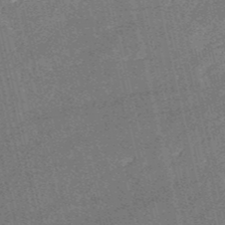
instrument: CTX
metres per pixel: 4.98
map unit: HNb
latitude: -52.7841
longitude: -40.2522
